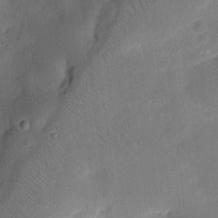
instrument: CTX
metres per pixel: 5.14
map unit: eHh
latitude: 10.9703
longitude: -69.0459
